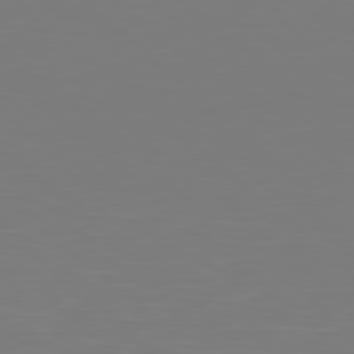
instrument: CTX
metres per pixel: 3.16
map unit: Hpe
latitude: 78.0255
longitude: -163.5183
